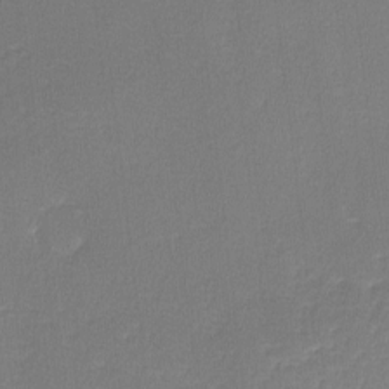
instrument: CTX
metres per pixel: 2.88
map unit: lHvf
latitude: -11.1053
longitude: -99.8772
